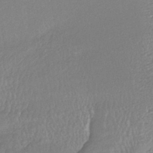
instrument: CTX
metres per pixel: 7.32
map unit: HNhu
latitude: -43.7477
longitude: 95.6533
